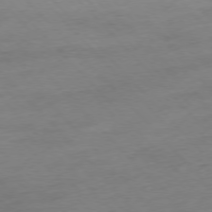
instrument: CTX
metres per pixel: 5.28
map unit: Hpe
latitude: -77.0297
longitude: -14.6302
